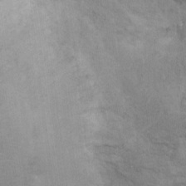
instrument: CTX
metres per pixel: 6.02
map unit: Ht
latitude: 9.9906
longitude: -39.3671
